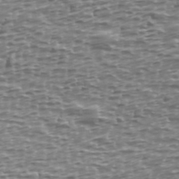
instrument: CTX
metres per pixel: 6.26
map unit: Ave
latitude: 40.1577
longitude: -112.6868
